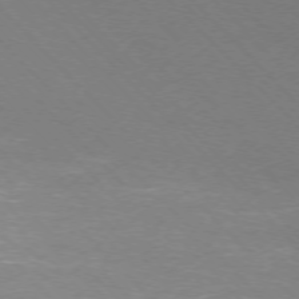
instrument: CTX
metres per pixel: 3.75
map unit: Ap
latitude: -75.9367
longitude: -82.8946
